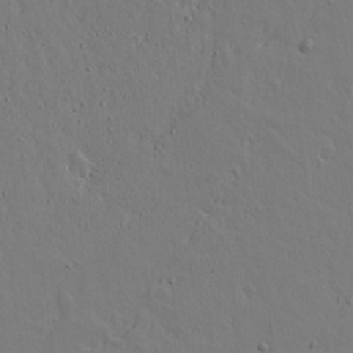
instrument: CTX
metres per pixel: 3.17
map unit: lAvf
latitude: 15.2159
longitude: -126.3845
